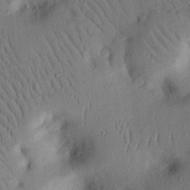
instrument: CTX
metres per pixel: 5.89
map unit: eHh
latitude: 26.0255
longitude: -75.9339
